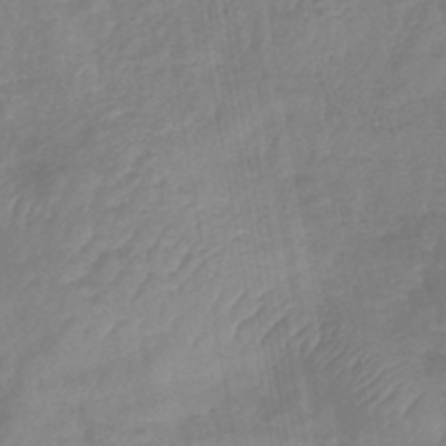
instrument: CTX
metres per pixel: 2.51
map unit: lHb
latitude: -42.8974
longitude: 80.6519
